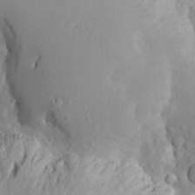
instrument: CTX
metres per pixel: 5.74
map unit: Aa
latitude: 23.0647
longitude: -145.8205
